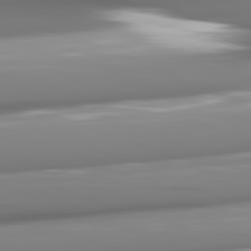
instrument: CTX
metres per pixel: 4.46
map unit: lApd
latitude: 81.9528
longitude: -148.4034
